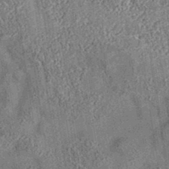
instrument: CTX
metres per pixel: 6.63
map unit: eAb
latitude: 35.3859
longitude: 114.9919
